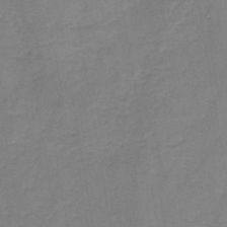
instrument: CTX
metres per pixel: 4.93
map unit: HNb
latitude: -46.3306
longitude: -37.9717
